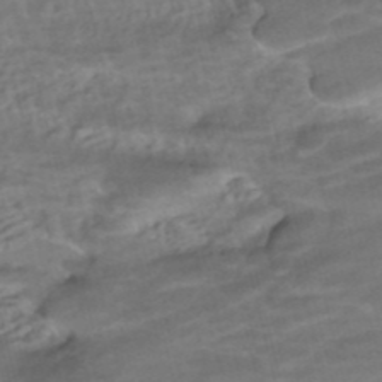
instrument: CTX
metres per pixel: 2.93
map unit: ANa
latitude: -41.0675
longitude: 102.8219
